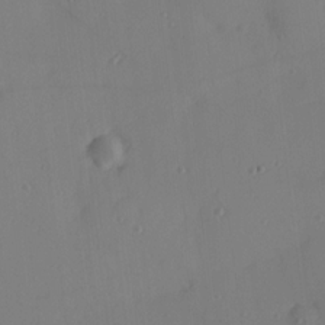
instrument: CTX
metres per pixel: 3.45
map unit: Hve
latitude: 13.4993
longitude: -90.8947
